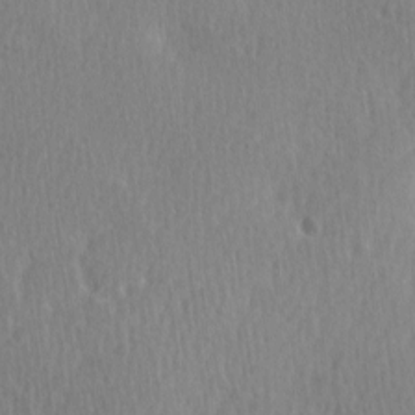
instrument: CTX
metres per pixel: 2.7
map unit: Ave
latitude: -0.4818
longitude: -114.3845
